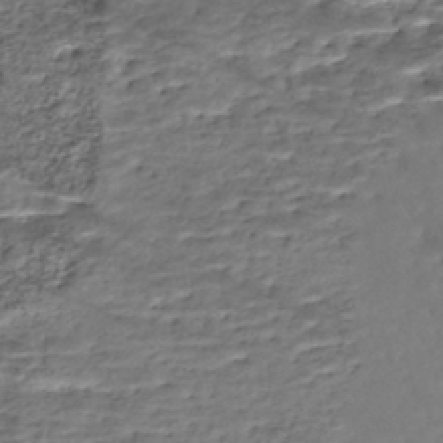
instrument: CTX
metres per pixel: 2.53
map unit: Nhe
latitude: -47.8044
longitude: -172.4223
